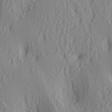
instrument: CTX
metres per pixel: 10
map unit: lAa
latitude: 4.0822
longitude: -112.7246
